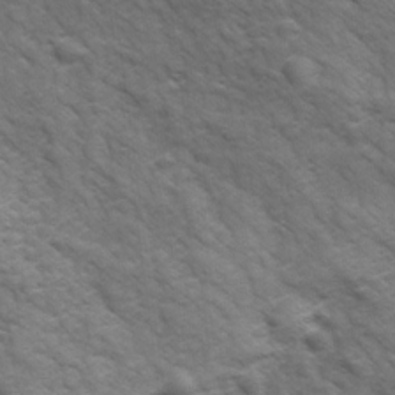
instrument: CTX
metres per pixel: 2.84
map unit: Ave
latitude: 17.9150
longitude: -132.3089
